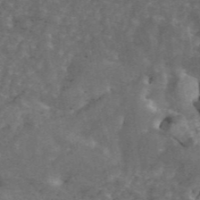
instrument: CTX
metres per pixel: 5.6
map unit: ANa
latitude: 44.8002
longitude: 30.1983
